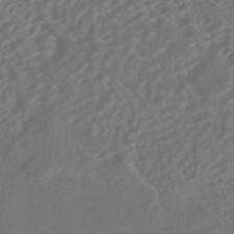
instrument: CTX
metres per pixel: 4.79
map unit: HNhu
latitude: -42.4628
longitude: 106.7086
